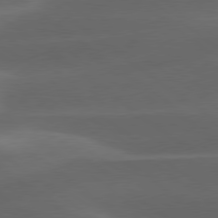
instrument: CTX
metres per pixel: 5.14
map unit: lApd
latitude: 78.9136
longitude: -49.0647
